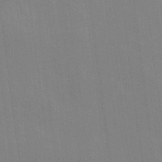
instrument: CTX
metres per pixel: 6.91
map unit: Ave
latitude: 16.4223
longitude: -138.4223
